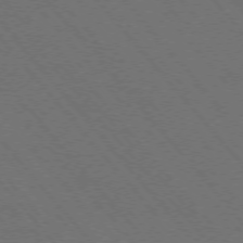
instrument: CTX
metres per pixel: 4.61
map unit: Hpe
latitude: -76.2739
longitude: -16.4790
